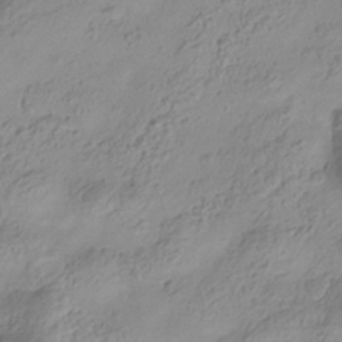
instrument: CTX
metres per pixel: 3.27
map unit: Hve
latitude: -34.3117
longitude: 88.6896
